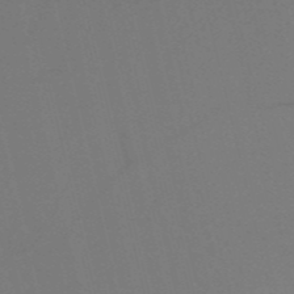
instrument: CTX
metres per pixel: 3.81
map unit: HNb
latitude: -52.4251
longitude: -45.9528
